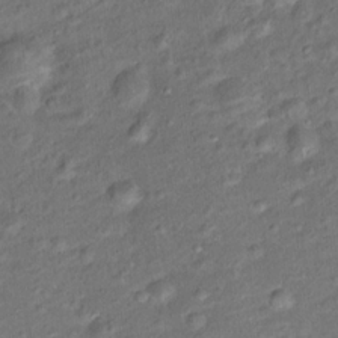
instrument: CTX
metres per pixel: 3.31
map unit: Ht
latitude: 14.8002
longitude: -41.1025
